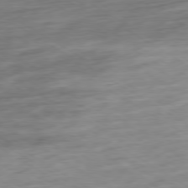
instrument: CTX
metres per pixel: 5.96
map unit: Ap
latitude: -79.1998
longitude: -58.1956
